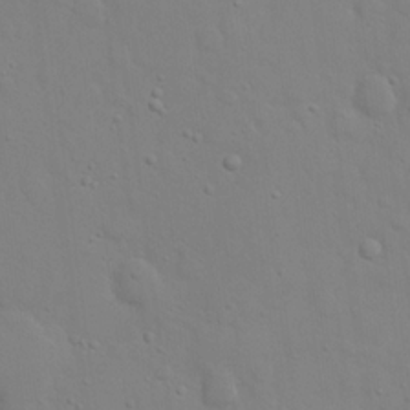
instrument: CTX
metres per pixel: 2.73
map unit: eHh
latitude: 20.0633
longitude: -61.6127
